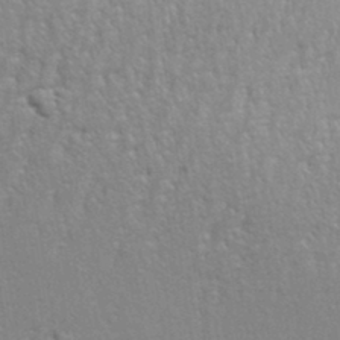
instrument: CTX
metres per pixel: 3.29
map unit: eHh
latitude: 33.9150
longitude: -132.3845
